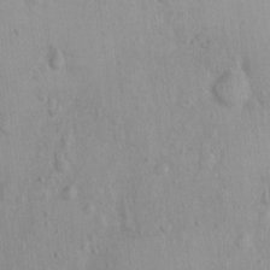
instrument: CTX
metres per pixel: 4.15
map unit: Nhu
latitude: 0.1388
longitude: -16.4412
